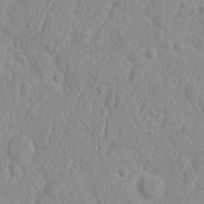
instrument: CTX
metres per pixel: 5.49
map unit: HNhu
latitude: -1.9745
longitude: 10.5196
